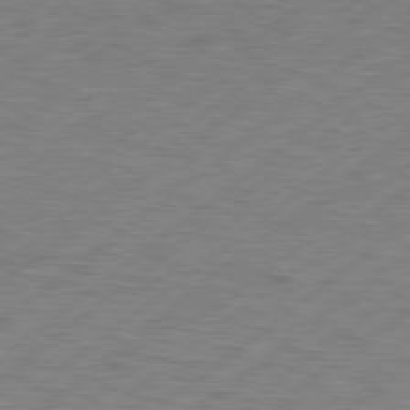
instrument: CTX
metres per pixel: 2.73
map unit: Hpe
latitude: 78.9136
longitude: -120.7624
